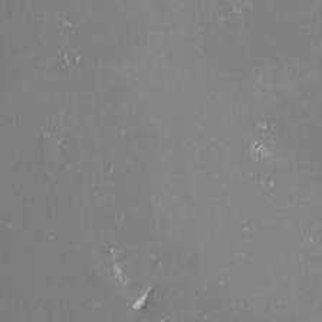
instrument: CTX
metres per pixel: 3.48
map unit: eHh
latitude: -4.1228
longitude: 20.1228
